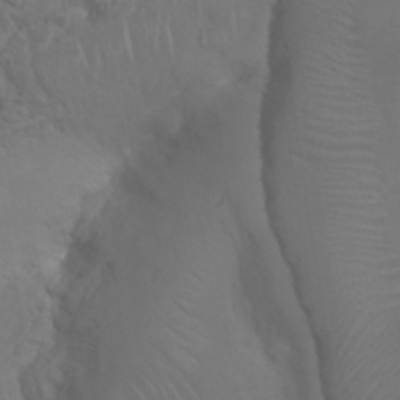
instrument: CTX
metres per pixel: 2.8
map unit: Nhu
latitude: 25.0269
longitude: -61.4804
